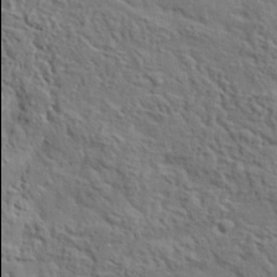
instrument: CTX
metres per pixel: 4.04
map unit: lHvf
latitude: 35.9150
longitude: -85.9906
